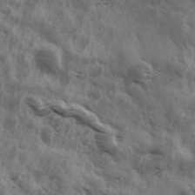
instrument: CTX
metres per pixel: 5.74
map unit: Ave
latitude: 17.9717
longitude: -131.8206
